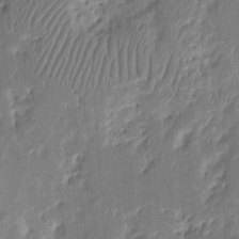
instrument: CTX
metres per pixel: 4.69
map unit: eHh
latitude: 8.2523
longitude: -73.5183
